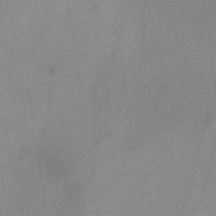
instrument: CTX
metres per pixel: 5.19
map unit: HNb
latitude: -31.4076
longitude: 62.9163
